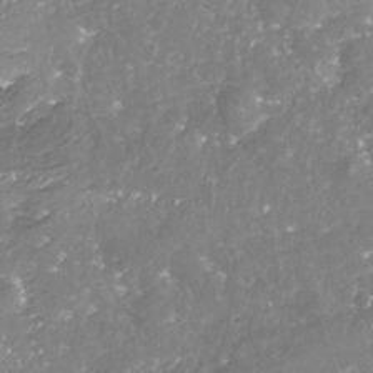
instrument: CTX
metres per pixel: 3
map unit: Nhu
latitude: -18.2928
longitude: -57.8961
